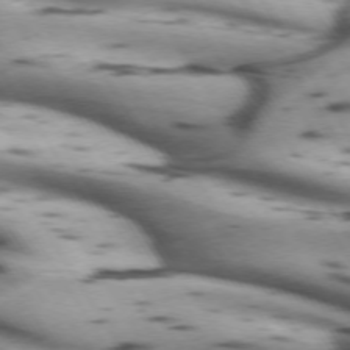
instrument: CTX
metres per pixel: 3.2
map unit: lApd
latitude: 72.1200
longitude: -53.0270
